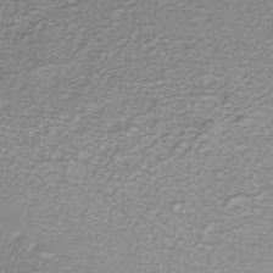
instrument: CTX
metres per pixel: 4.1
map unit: ANa
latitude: -36.1227
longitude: 95.1431
